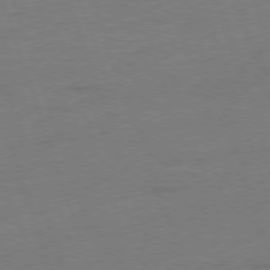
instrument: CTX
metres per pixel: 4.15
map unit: Ap
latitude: -76.3117
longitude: -72.7436
